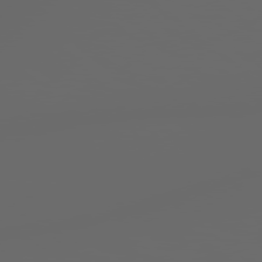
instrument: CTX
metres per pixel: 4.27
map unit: Hpe
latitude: 78.2712
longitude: 176.4251
